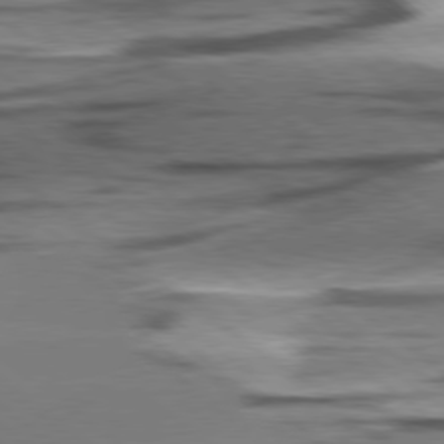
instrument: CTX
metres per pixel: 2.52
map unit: lApd
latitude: 78.6113
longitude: -51.1403
